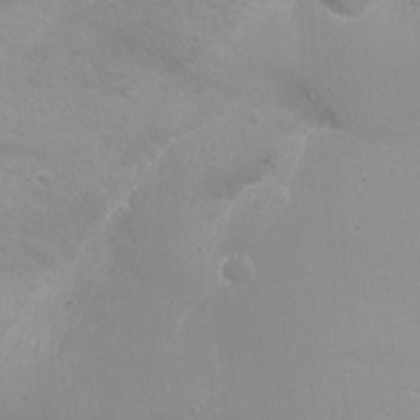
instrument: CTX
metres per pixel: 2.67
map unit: Nhu
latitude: -11.5399
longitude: -37.9339
